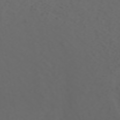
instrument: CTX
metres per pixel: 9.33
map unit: ANa
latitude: 42.4790
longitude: 34.2739
